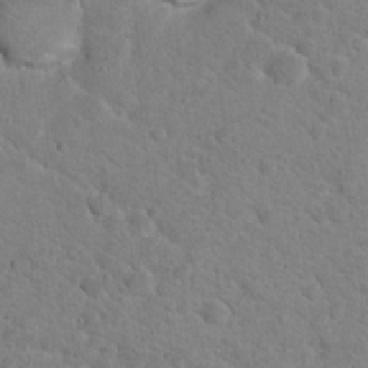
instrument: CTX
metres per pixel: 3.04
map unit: Nhu
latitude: 17.5749
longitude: -31.6505
